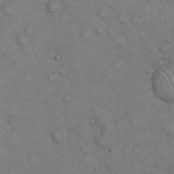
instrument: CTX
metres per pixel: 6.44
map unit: eHh
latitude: 21.5938
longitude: -59.5371
